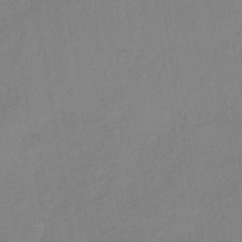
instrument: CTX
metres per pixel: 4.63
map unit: HNb
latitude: -34.9353
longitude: 56.8219
